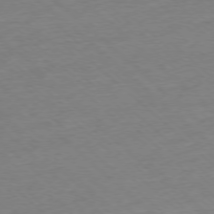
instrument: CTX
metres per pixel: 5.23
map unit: Ap
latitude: -77.2187
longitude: -96.9891
